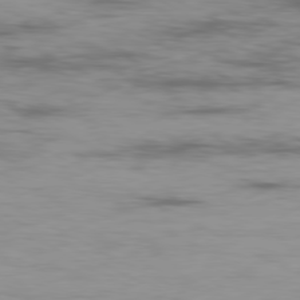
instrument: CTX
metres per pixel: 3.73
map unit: Ap
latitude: -80.1039
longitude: -90.7813
